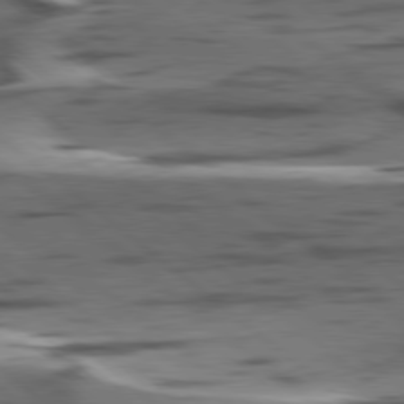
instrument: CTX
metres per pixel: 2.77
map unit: lApd
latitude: 78.7813
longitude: -49.9528
